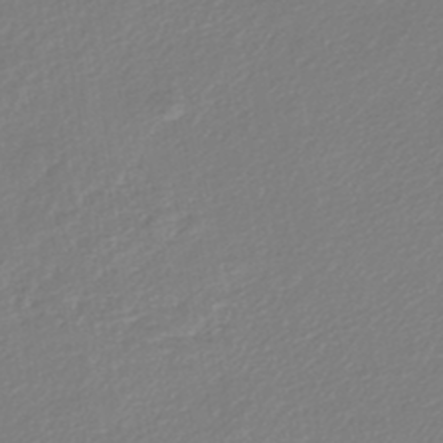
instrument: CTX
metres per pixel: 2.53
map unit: lHb
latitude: -45.2376
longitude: 60.0283
